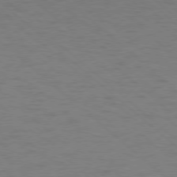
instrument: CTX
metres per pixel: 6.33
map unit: Ap
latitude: -78.4818
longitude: -68.4034
